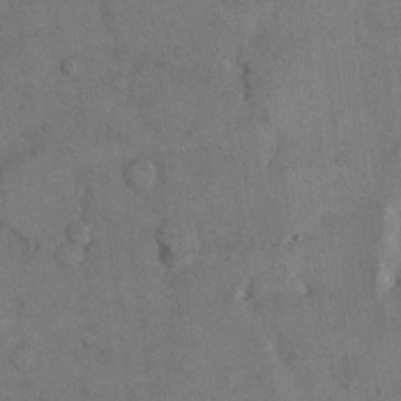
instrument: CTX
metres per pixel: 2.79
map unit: eHh
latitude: 15.5183
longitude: -68.0633
